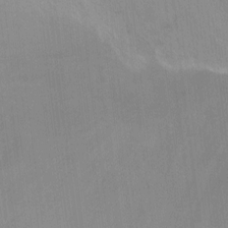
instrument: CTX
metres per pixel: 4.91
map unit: Ht
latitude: -9.5399
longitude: -38.6679
